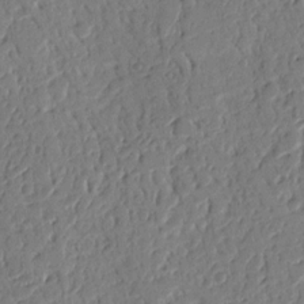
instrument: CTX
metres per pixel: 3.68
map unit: Nhu
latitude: 15.1970
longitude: -78.6869
